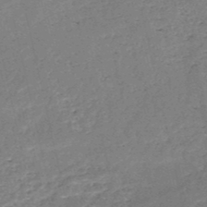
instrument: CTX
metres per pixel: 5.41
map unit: HNb
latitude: -50.7841
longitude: -41.0080
